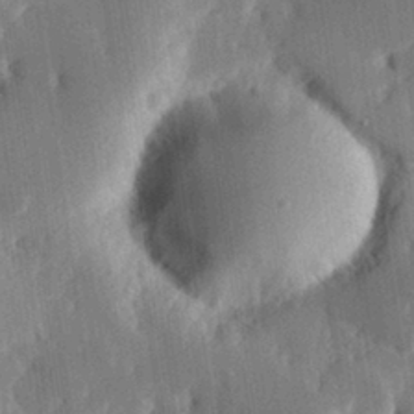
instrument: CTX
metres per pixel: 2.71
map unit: eHh
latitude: 30.0633
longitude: -80.0444
